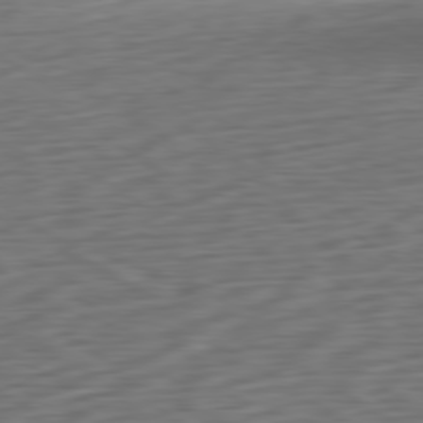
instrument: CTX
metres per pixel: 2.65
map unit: Ap
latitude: -80.4440
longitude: -69.3860
